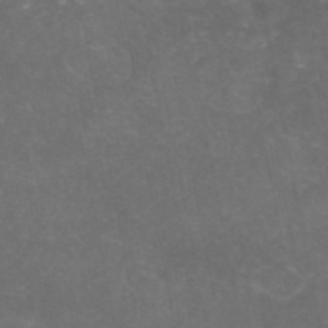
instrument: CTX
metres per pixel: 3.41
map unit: eAb
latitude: 46.8569
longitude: 124.3306
